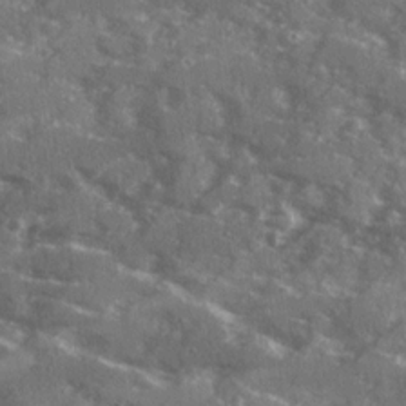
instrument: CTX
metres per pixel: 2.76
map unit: Ave
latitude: 19.1214
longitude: -130.2712
